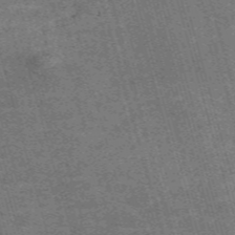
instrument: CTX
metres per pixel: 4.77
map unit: Nve
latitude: -59.4643
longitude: 64.1795
